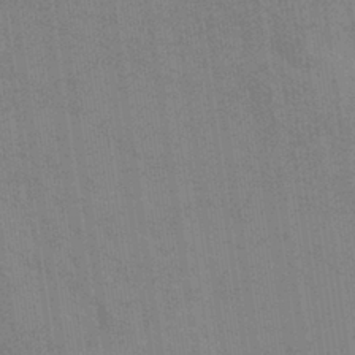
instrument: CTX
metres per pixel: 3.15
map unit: eHb
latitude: -36.8597
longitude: 76.4629
